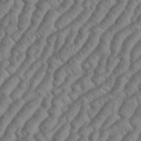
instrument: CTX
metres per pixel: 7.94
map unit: eHh
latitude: 37.1403
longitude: -137.4616
